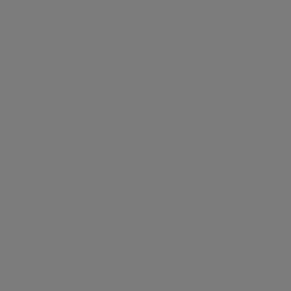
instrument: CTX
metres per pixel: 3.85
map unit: HNb
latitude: -46.1417
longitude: 54.9920
